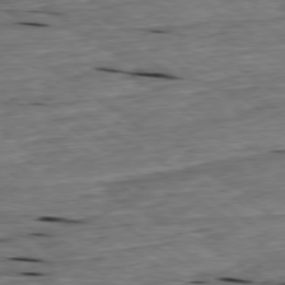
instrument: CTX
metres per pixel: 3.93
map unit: Ap
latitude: -79.2376
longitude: -91.2348
